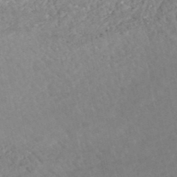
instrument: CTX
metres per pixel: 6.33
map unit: HNhu
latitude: -48.7463
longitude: 102.6141
